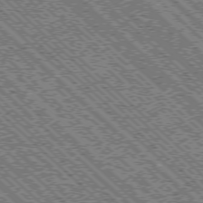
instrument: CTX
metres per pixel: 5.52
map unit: Ap
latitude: -76.3117
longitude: -96.4979
